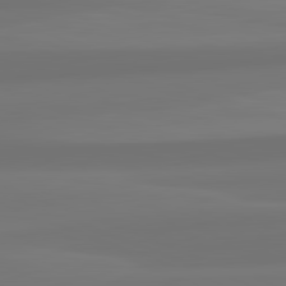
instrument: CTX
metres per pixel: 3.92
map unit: lApd
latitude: 82.2522
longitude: -173.7071
